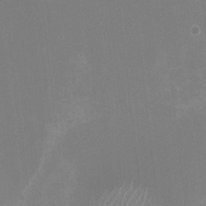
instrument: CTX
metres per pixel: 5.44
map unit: HNhu
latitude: -1.3888
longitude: -4.9325
